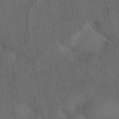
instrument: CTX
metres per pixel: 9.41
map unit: eAb
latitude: 42.1956
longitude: 108.3873
